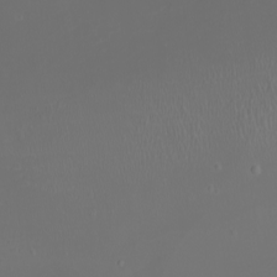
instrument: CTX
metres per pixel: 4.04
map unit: eHh
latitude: -1.5777
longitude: -78.7435
